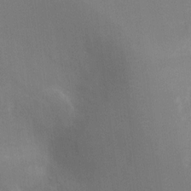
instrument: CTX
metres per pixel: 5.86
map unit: Ht
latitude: -9.5021
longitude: -32.7057
